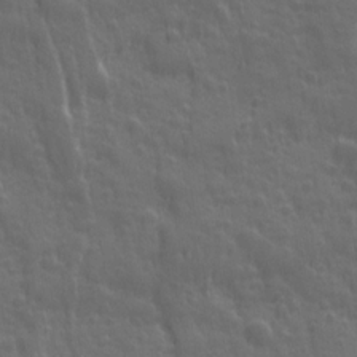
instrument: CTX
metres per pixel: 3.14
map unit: Ave
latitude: 12.2901
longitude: -104.3657
